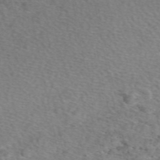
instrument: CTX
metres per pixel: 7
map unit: eAb
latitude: 49.2915
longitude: 111.1809
